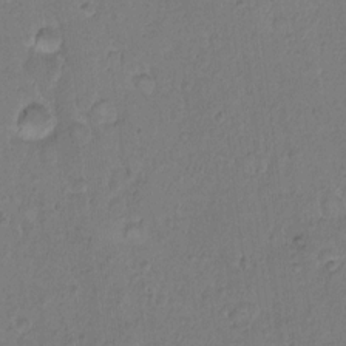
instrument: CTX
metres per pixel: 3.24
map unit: Hto
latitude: 9.1970
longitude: -60.7624
